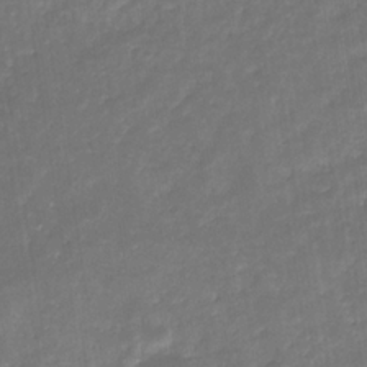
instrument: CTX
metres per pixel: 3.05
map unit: eHb
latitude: -30.4251
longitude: 71.8422
